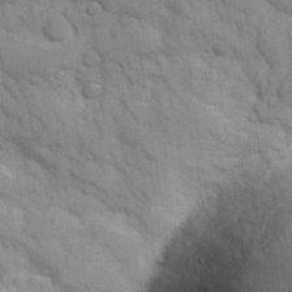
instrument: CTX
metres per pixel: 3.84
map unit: Hve
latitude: 31.5371
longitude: 151.3321
